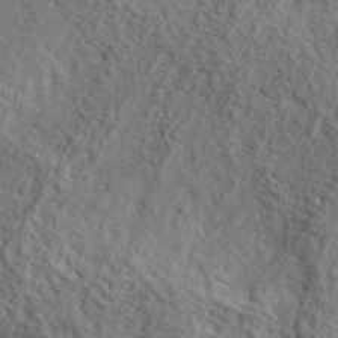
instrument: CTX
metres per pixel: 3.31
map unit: lHvf
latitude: 38.1578
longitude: -87.2915
